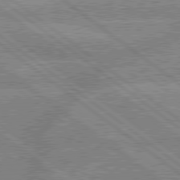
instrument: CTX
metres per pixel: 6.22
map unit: lApd
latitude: 79.3482
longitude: -160.2144
